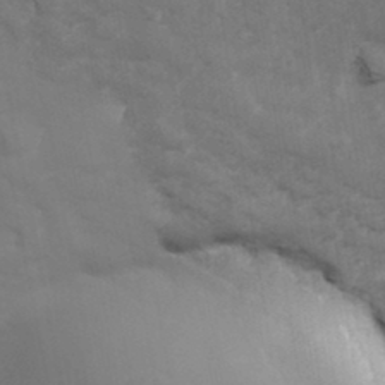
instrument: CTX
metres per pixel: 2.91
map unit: Hve
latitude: 33.4615
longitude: 150.8786
